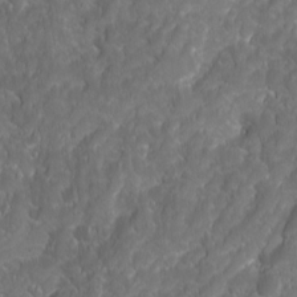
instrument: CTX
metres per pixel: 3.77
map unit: Ave
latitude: 16.0633
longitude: -133.2348
